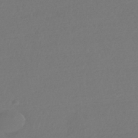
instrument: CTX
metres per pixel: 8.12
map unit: HNhu
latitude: -42.4251
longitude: 93.6722
